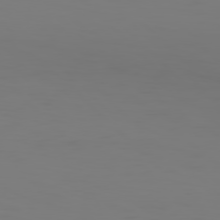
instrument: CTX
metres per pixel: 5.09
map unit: Hpe
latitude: 77.4426
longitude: -133.9906
